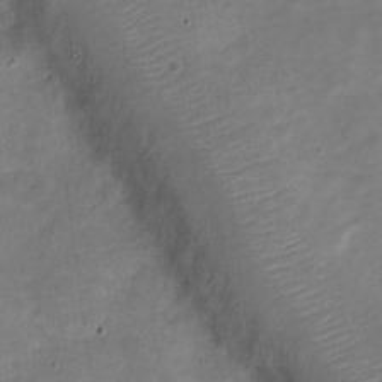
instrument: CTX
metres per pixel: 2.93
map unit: Nve
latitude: -22.5007
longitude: 105.0486
